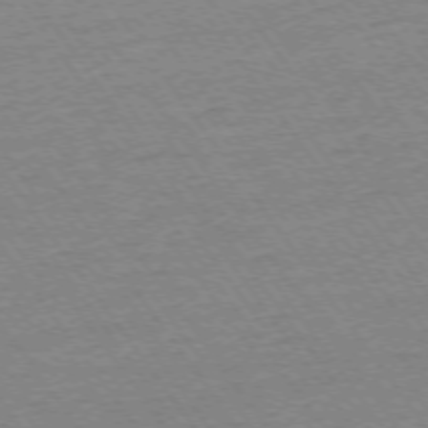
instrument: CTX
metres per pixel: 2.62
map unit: Ap
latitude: -74.5385
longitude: -83.0080
